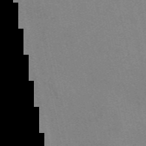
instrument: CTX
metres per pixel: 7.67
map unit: eAb
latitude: 50.1766
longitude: 105.7099
